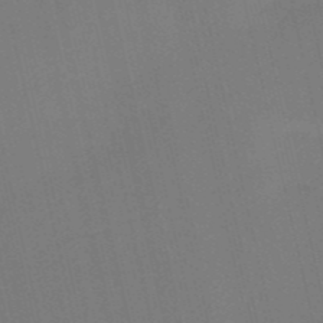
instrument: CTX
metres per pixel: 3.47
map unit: HNb
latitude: -51.6344
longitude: -45.1025
